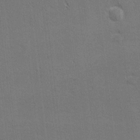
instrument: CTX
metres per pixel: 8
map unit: Nhu
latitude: 1.2726
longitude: -78.6680
